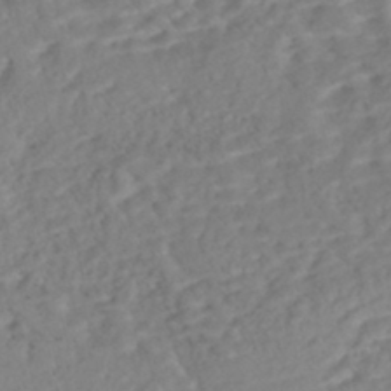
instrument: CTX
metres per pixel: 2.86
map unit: Nhe
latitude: -47.1620
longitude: -172.5167
